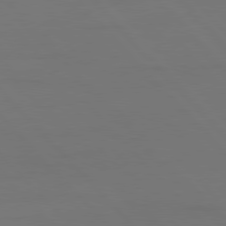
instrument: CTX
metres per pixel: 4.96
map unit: Ap
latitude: -79.7666
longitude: -56.0633
